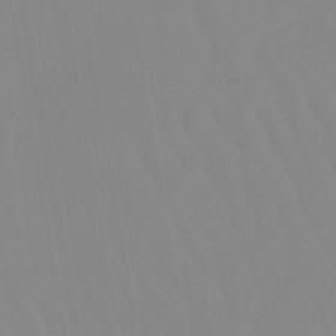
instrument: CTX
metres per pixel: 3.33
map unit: lHb
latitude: -48.5763
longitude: 74.2929
